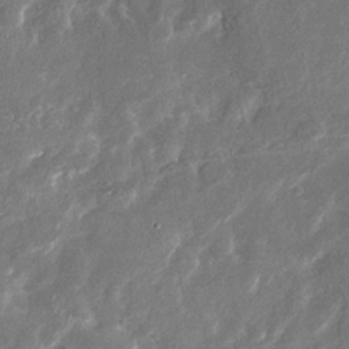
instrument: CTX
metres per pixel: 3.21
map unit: Nhu
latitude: -28.5574
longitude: -76.1577
